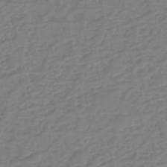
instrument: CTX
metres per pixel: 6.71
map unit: eHh
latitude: -39.8045
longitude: -27.9339
